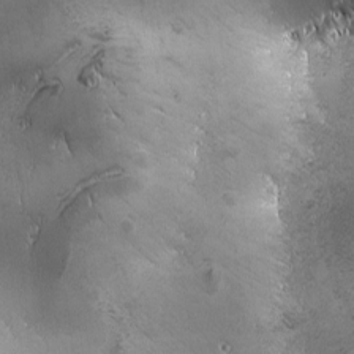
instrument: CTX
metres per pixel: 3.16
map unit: Ave
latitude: -7.5210
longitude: -121.6505
